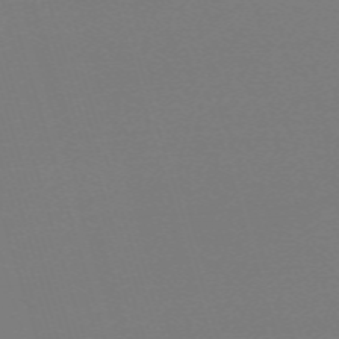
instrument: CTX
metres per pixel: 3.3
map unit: eHh
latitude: -63.0108
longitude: 52.2739
